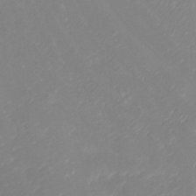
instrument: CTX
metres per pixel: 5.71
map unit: Htu
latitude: -7.2187
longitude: -70.5735
